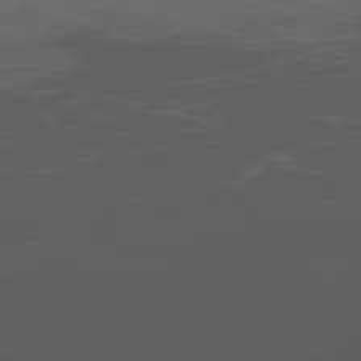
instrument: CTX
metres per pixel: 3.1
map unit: Ap
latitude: -80.6897
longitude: -62.8191
